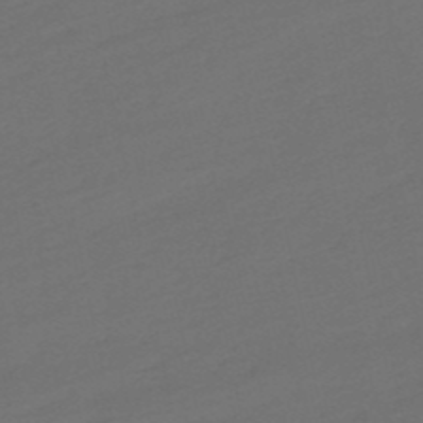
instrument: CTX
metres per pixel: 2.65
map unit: lHb
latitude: -50.7274
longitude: 81.0298
